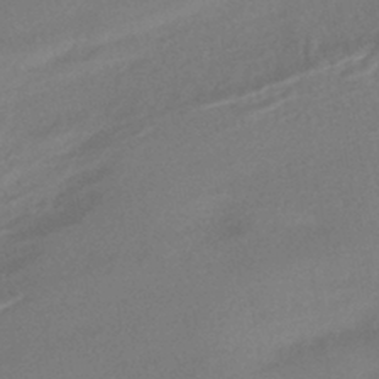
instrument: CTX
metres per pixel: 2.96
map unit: HNhu
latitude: -42.7652
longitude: 90.9542
